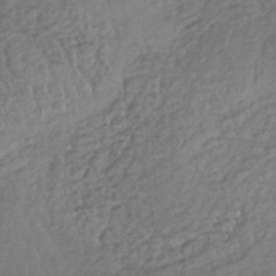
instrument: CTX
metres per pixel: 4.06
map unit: lHb
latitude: -37.2376
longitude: 68.0472
